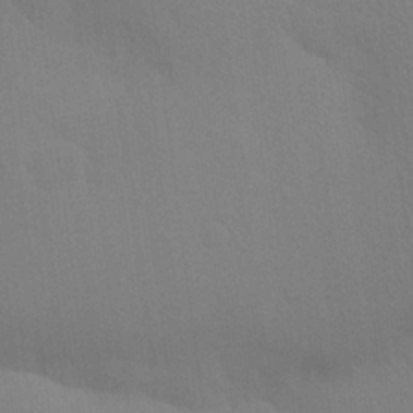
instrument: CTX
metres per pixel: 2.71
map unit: Aa
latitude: 23.0080
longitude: -145.1592
